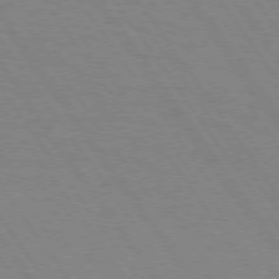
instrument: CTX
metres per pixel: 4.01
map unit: Hpe
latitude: 74.1767
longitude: -137.2537
